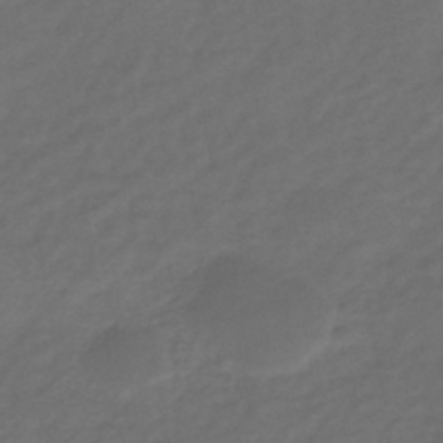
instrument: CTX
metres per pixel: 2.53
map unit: eHb
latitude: -43.4643
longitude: 86.9542
